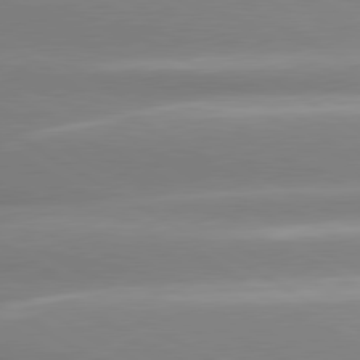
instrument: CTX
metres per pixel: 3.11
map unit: lApd
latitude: 80.3656
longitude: -137.9906
